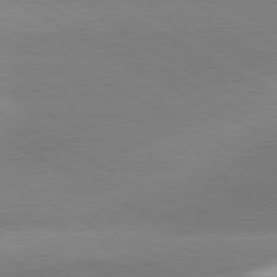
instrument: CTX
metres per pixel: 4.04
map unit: lApd
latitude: 81.6505
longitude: 134.8975
